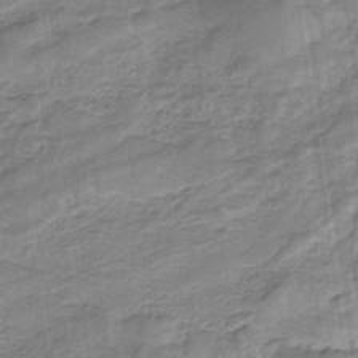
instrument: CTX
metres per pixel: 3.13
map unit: eHb
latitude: -32.4818
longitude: 67.6155
